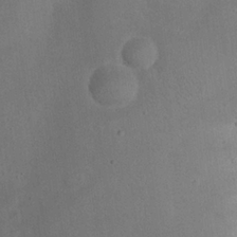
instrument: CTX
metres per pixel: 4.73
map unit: eHh
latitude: 24.2900
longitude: -70.5168
